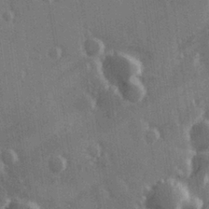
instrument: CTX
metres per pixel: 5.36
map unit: Hve
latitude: 26.7246
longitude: 147.5021
